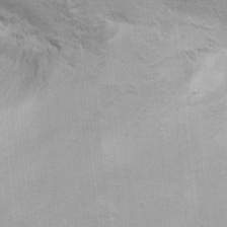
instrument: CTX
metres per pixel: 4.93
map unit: Nhu
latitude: -0.8975
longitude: -15.0270
